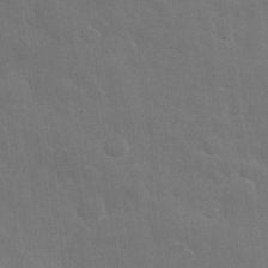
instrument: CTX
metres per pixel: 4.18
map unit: eHh
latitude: 31.3104
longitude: -69.9339
